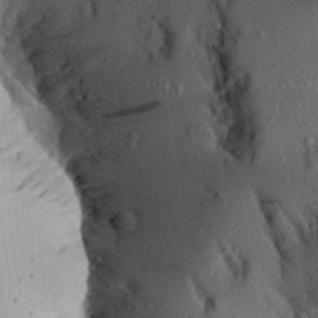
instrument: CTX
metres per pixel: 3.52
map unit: Aa
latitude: 16.0255
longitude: -145.4615
